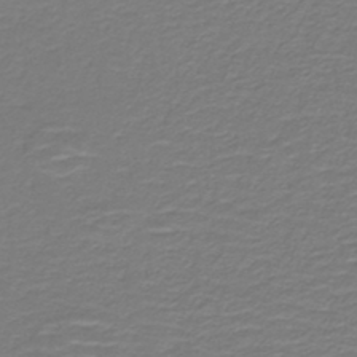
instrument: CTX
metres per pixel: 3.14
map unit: lHb
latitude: -42.5573
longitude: 52.5384
